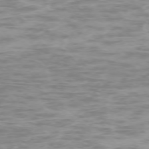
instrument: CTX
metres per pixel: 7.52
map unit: Ap
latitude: -75.4644
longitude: -68.2901
